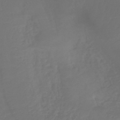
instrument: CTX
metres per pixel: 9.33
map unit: lHb
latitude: -43.9178
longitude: 77.8233
